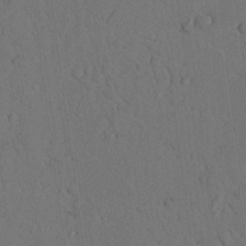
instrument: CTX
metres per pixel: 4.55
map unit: Nhu
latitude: 20.7058
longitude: -75.8017
